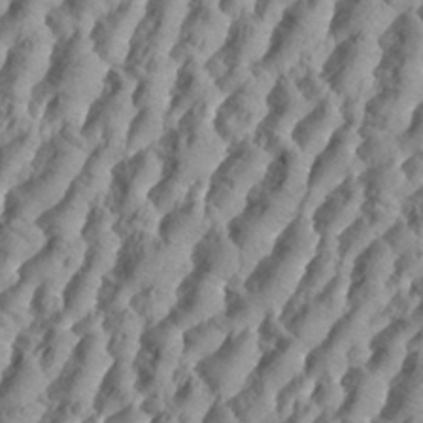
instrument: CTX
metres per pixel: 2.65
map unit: eHh
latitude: 34.7624
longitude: -136.9325
